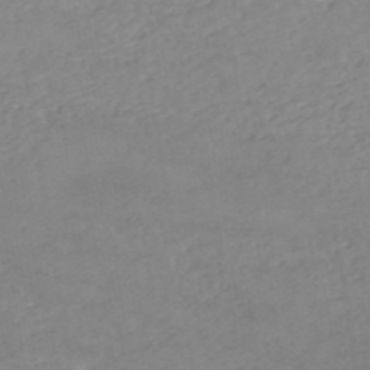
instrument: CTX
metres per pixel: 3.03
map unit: HNb
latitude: -54.3873
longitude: -34.4979
